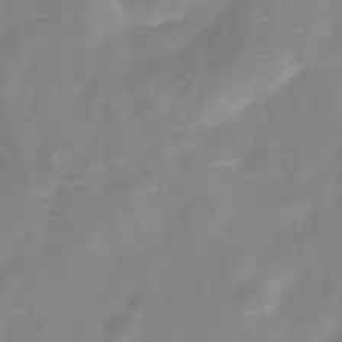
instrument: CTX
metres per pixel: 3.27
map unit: Hve
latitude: -32.3118
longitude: 93.2187
